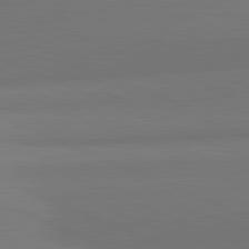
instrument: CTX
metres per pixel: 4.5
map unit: lApd
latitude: 82.0444
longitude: 150.8030
